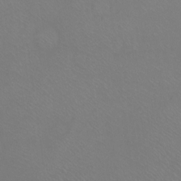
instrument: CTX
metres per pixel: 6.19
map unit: Ht
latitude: -7.4076
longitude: -37.2726
